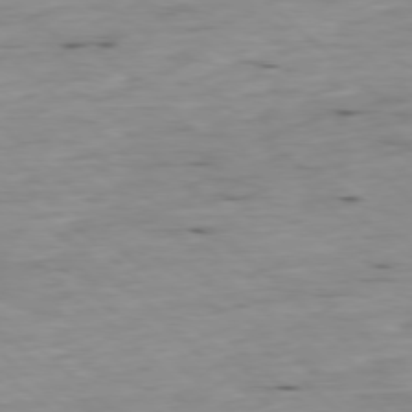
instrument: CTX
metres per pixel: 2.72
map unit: Ap
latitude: -78.1039
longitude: -89.0837
